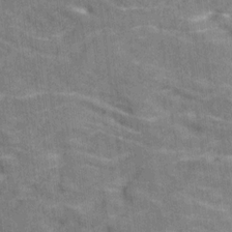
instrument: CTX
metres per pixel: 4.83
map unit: Ave
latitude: 19.0269
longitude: -135.6883
